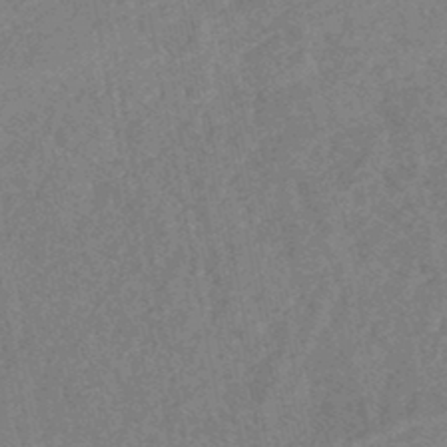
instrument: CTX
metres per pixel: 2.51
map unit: HNhu
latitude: -47.3131
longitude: 98.8219
